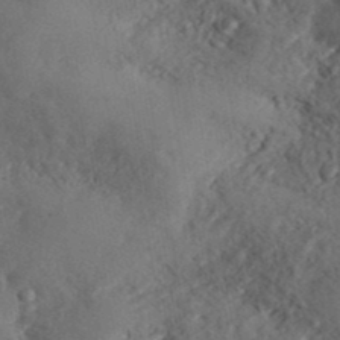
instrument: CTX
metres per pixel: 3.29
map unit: ANa
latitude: 39.3859
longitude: 30.1794
